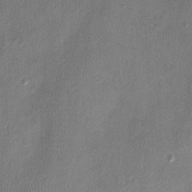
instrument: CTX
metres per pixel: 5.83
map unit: Nhu
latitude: -0.6141
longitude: -15.1593
